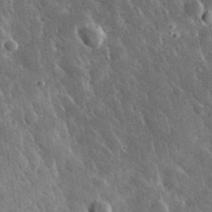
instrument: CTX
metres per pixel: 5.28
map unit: lHvf
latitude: 33.1970
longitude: -84.7246
